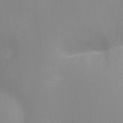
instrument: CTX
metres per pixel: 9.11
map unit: Hto
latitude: -11.0109
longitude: -37.3482
